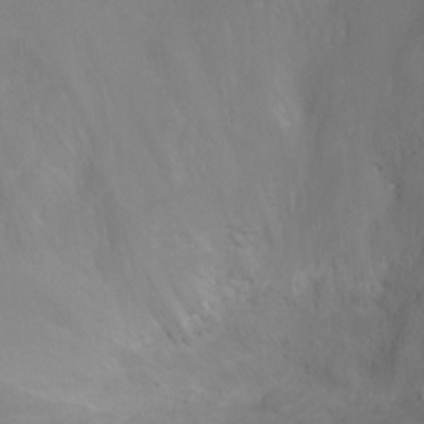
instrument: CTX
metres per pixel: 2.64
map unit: Ht
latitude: -0.8786
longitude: -17.9150
